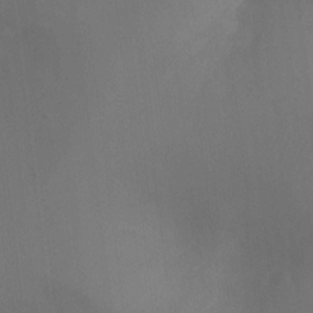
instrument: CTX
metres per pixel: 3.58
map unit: Ht
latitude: -17.0109
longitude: -40.5734
